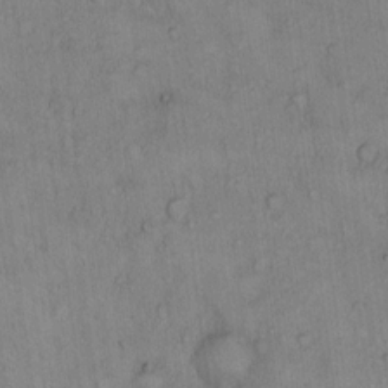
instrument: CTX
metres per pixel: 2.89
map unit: Hto
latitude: 11.1214
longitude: -58.1578
